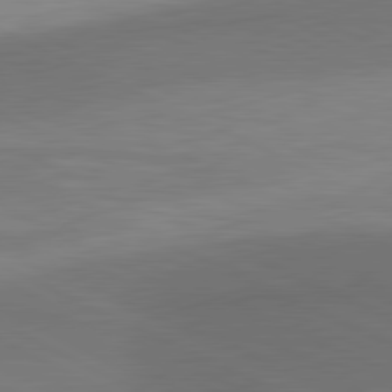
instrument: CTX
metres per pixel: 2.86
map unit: lApd
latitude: 81.1781
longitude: 138.8030
